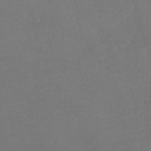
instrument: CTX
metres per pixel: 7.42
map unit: lHb
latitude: -43.6154
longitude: 74.3685
